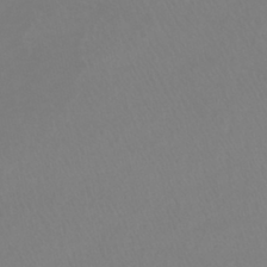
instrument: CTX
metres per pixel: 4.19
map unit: lHb
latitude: -41.5777
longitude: 65.1809
